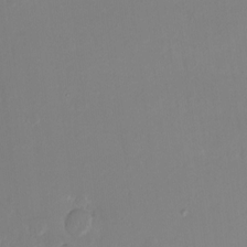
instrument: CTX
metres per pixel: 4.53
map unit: HNhu
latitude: 6.6679
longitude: 1.6533
